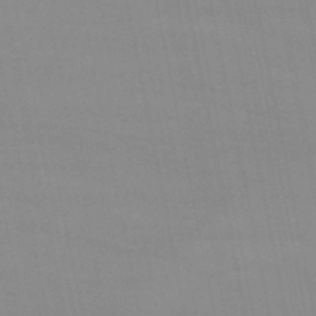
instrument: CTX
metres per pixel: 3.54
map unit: eHb
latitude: -50.0283
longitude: 68.0472
